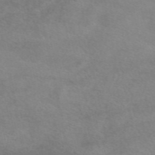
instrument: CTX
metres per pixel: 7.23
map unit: eAb
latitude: 48.5546
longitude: 122.8408
